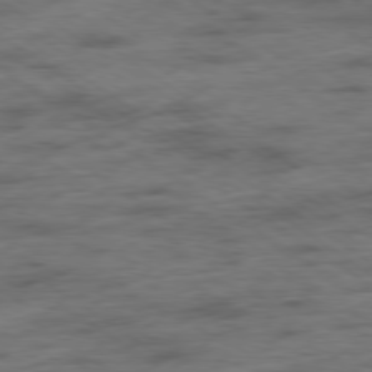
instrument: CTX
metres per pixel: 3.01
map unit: Hpe
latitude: -79.3320
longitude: -21.7639
